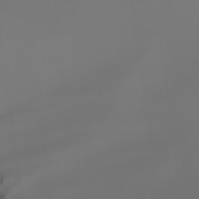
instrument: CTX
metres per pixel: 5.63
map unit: Nhu
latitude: -4.8597
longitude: -92.1577
